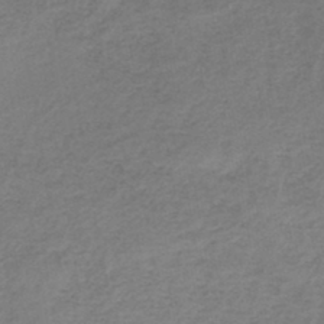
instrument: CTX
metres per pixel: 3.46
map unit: HNb
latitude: -45.3699
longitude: -45.9339
